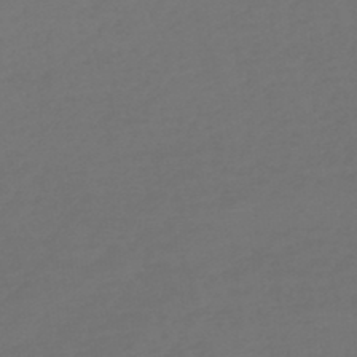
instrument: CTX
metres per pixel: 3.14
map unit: lHb
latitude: -47.3509
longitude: 65.4077
